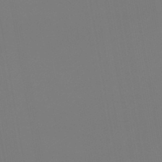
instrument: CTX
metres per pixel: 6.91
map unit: lHb
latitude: -46.5573
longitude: 71.1809
